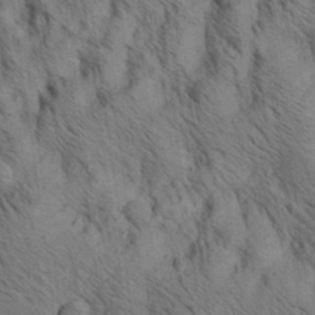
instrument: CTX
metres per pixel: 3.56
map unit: lAa
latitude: 22.0633
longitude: -138.7813
